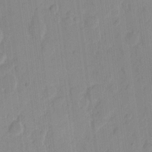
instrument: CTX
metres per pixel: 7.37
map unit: eHh
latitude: 10.2901
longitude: -65.5749
